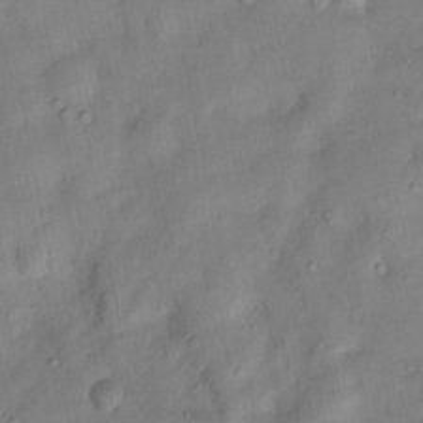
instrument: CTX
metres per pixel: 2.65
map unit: Nhu
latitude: 6.4790
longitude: -24.5356
